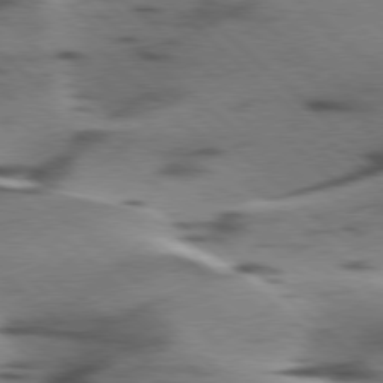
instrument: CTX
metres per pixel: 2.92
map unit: lApd
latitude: 77.5182
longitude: -49.6127
